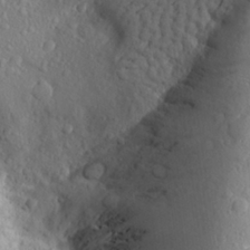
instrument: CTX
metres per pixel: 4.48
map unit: Aa
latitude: 23.7827
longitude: -146.3846
